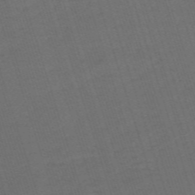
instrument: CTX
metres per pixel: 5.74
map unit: HNb
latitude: -55.8800
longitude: -44.9702
